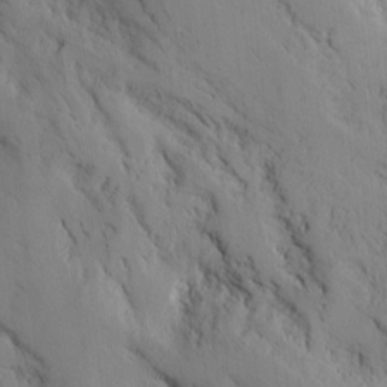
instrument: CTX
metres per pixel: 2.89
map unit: lAvf
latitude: 7.5749
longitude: 166.3306
